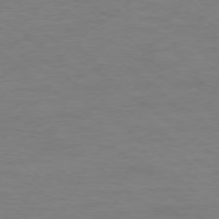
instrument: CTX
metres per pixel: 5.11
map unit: Ap
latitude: -78.8597
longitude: -88.9892
